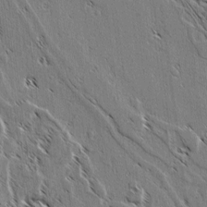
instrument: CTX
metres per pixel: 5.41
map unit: lAvf
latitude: 2.7624
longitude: -105.5371
